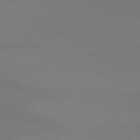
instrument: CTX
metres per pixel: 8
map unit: Hpe
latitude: 78.8191
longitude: -131.3293
